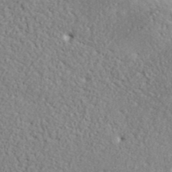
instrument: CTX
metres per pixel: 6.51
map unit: ANa
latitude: 42.3467
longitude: -87.4993
